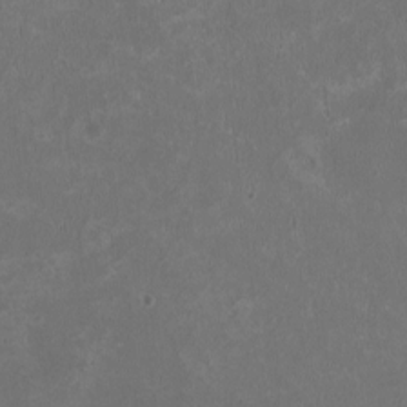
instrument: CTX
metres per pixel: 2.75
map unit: HNhu
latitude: -2.9541
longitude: -7.0836
